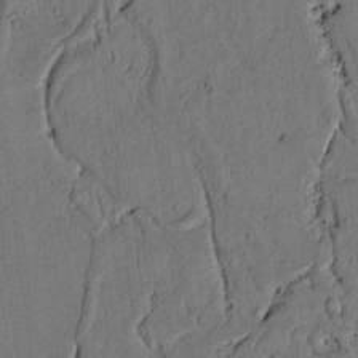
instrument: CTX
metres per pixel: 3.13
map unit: lAvf
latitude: 4.7435
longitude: 169.1242
